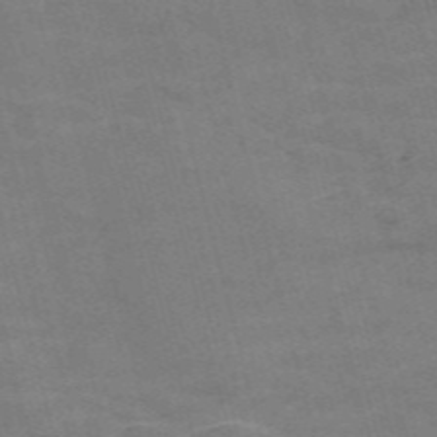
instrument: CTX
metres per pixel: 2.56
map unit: Nve
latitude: -58.6707
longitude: 51.8611
